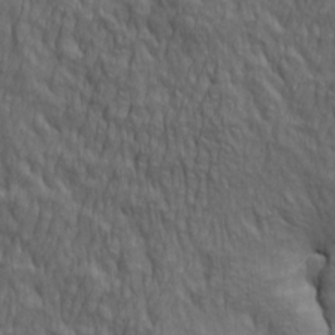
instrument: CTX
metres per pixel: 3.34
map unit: lAa
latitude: 3.9717
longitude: -115.2725
